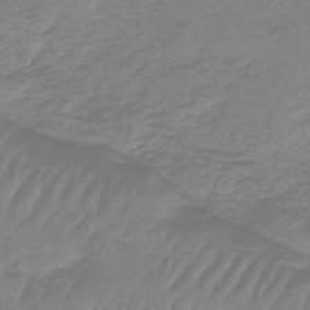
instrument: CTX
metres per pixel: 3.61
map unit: lHb
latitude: -42.1038
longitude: 63.5588
